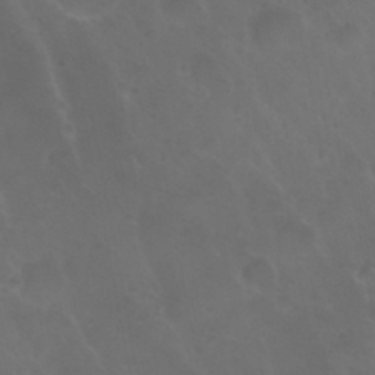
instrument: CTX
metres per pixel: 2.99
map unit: Nhu
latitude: 23.9150
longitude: -63.8773
